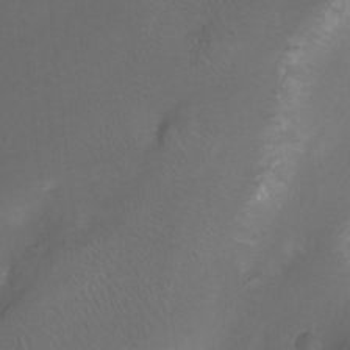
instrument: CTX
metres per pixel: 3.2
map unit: Nhu
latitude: -12.4818
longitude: -41.3103
